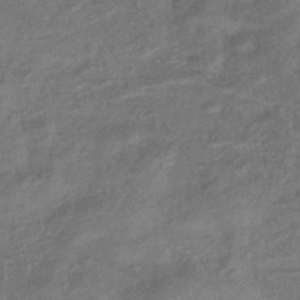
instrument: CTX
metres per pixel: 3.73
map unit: eHb
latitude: -42.7841
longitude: 83.9367
